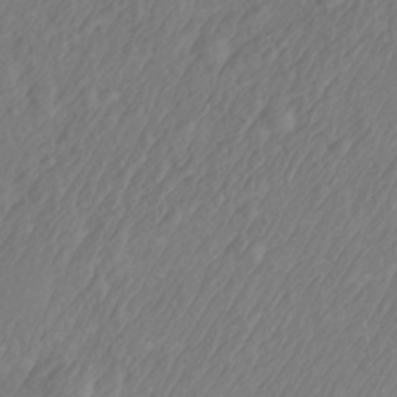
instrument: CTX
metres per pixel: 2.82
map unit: Nhe
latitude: -41.1998
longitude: -110.4601
